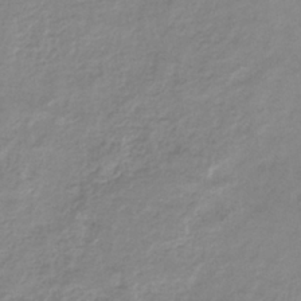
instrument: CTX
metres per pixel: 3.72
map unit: eHb
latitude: -36.2361
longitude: 74.4818
